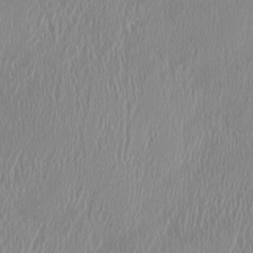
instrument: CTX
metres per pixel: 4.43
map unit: HNhu
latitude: 1.5938
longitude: -6.3278
